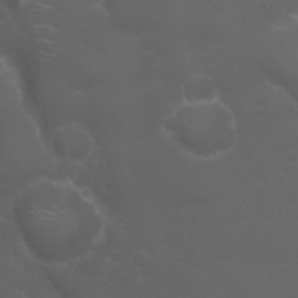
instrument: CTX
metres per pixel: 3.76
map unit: Nhu
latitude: 22.3278
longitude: -64.1767
